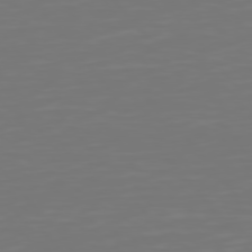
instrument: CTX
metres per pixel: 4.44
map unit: Hpe
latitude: 75.5749
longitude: -124.2900
